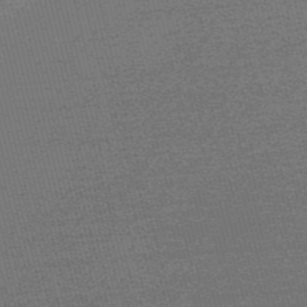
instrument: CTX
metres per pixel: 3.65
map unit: Nve
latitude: -56.2739
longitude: 61.5210
